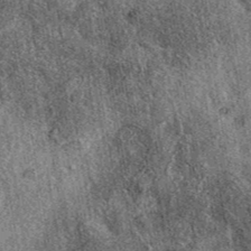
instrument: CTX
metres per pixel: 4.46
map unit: eAb
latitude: 39.9528
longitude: 108.7463
